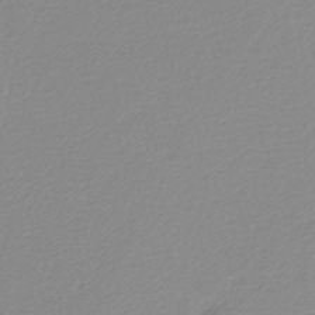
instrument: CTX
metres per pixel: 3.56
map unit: lHb
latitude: -44.4251
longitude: 76.5007
